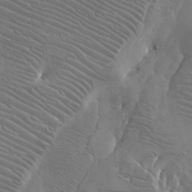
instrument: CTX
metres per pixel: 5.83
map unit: Htu
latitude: -8.1984
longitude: -64.9892
